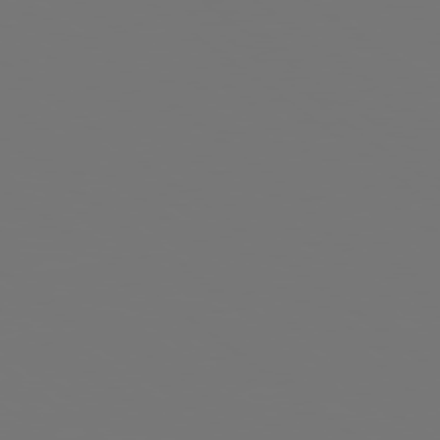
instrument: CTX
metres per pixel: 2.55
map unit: Hpe
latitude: 78.9892
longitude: 176.6707
